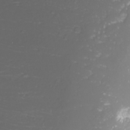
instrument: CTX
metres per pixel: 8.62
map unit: Nhu
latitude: -0.9731
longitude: -80.9514
